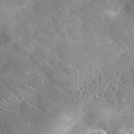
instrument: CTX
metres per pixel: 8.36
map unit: lHvf
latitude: 37.5560
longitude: -88.0444
